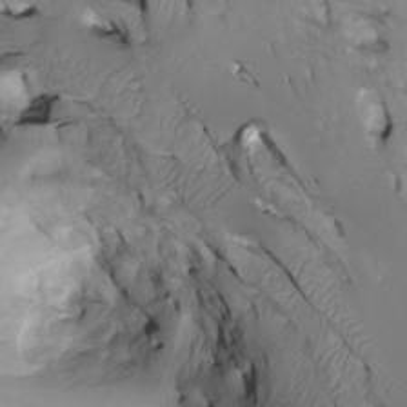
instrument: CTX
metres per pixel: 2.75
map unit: Htu
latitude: -4.7652
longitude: 150.1794
